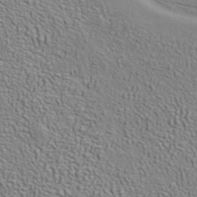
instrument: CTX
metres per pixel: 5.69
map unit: ANa
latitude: 40.3845
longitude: 29.6533
